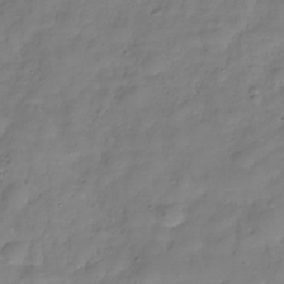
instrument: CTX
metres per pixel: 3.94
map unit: Hve
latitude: -29.5399
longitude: 93.9556
